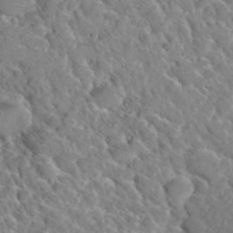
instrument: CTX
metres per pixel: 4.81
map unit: Hto
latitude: 35.7638
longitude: -49.3860
